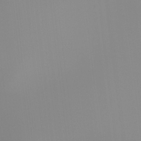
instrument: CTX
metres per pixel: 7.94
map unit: Hto
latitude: -8.4818
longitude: -51.9906
